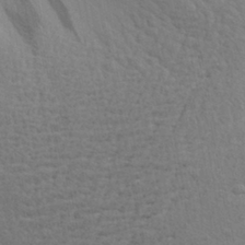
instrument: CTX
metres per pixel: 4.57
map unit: Aa
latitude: 27.4049
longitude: -143.5749
